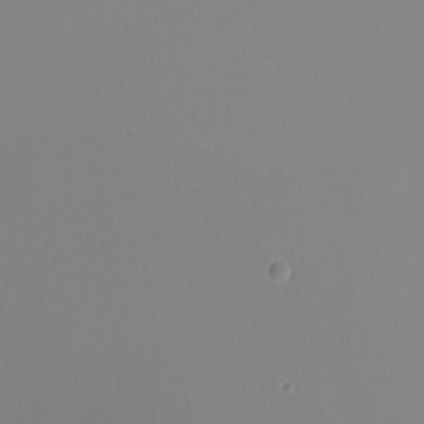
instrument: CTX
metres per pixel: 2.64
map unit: eHh
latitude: -5.3887
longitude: -86.3089
